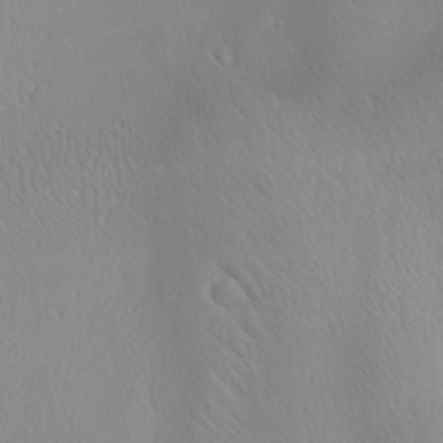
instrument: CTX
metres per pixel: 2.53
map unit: Ave
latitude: 20.8191
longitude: -137.8584
